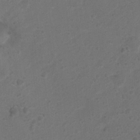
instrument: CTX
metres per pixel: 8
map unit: Ht
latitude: 1.1403
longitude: -25.8016
